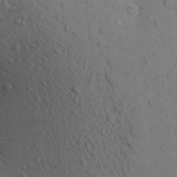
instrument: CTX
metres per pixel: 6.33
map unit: Aa
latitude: 19.5182
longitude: -149.1214
